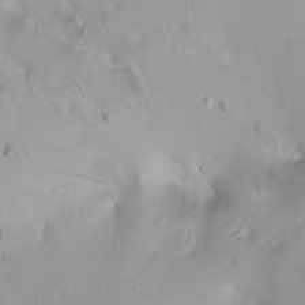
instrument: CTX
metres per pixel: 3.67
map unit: Nhu
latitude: -4.3873
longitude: -86.1389
